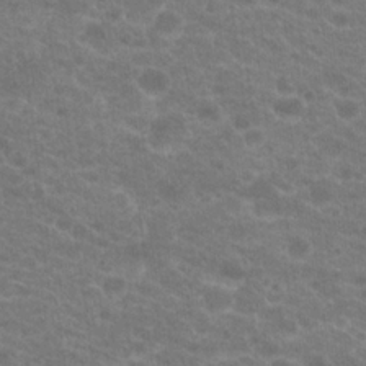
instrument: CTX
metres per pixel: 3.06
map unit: Hto
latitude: 20.2334
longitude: -37.7450
